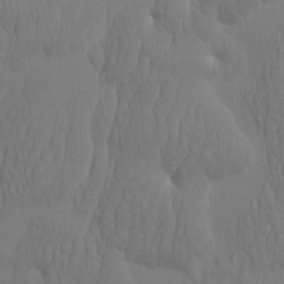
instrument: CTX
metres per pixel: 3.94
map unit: eHh
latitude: -2.0472
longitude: 15.2187
